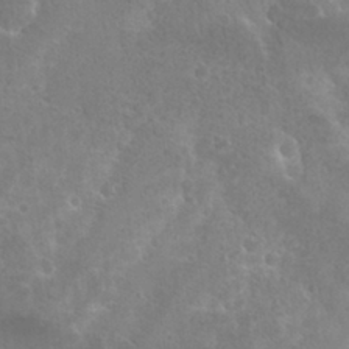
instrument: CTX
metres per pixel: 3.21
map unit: Hto
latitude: 27.0836
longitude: -40.0255
